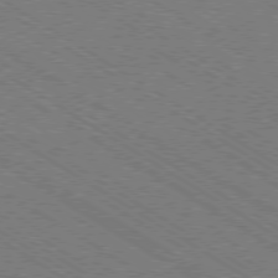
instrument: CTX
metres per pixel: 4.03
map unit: Ap
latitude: -79.5777
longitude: -79.4805
